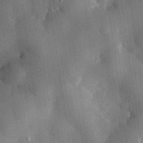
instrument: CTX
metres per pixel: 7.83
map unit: eHh
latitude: 30.1767
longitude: -80.0822
